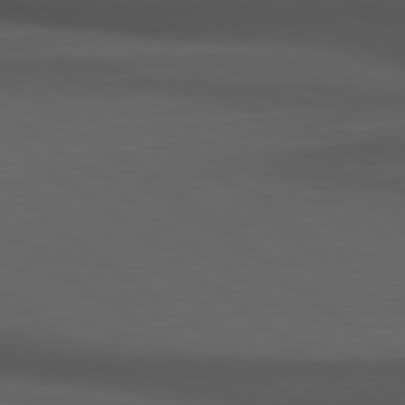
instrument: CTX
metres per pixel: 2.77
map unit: Hpe
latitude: 78.8380
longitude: -162.7625
